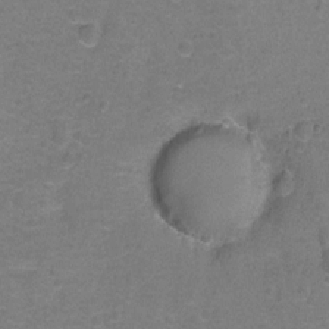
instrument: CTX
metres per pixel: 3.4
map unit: Hto
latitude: -1.5399
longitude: -34.1200
